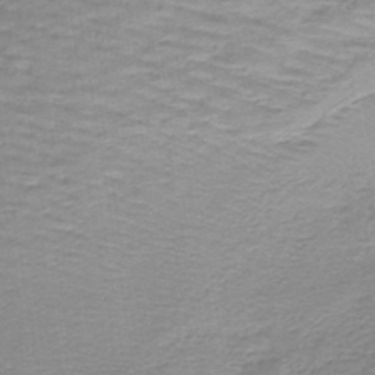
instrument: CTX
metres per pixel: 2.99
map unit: lHb
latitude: -42.8030
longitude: 59.0108
